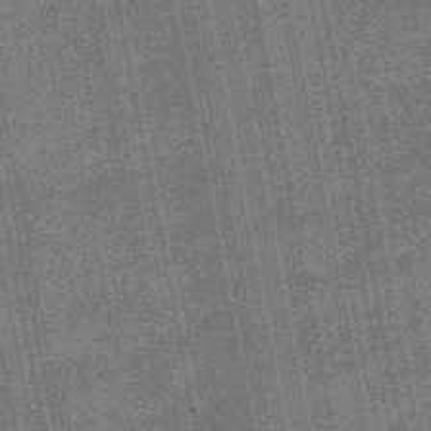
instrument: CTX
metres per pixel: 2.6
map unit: HNb
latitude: -48.9542
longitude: -38.1956
